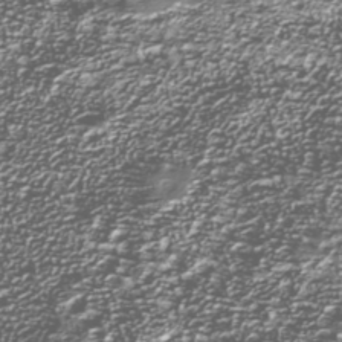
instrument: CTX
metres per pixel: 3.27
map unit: Nhu
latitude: -39.1620
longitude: -82.0633
